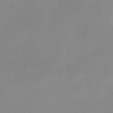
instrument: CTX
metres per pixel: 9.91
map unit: HNb
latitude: -34.1984
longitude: 57.7100
